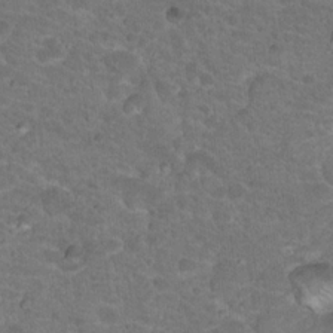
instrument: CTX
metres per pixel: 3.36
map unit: Hto
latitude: 18.5545
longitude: -34.3845
